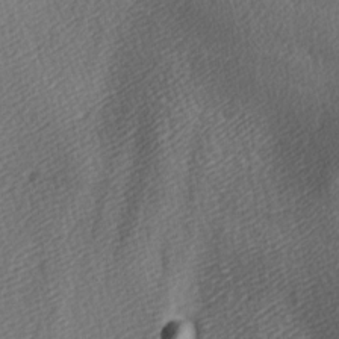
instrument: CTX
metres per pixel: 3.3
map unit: lAa
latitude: -5.5021
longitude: -121.3860
